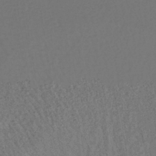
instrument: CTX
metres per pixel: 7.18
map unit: lHb
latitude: -39.3132
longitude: 62.8786
